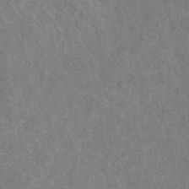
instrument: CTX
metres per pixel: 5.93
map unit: eHb
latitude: -44.0850
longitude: 88.9352
